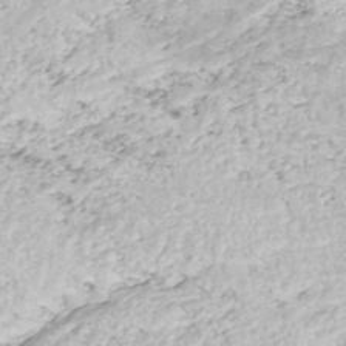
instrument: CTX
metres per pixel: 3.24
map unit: HNhu
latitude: -46.9919
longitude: 103.2754
